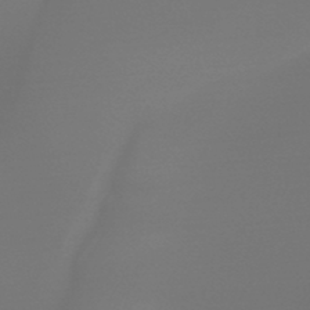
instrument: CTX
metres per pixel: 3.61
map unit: HNb
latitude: -45.1809
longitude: -44.1011
